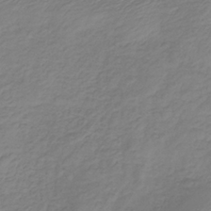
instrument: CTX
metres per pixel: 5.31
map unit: HNb
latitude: -32.6330
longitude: 56.1228
